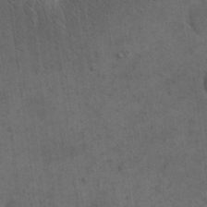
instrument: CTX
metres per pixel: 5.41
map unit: eHh
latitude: 19.0269
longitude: -63.5560
